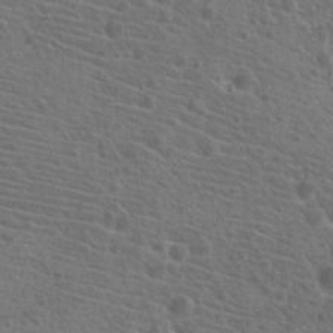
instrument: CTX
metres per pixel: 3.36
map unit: Hto
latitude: 19.5938
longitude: -42.2523
